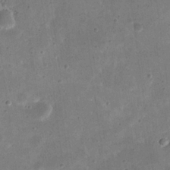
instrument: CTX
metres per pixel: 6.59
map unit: eHh
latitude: 21.9339
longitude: -66.5356
